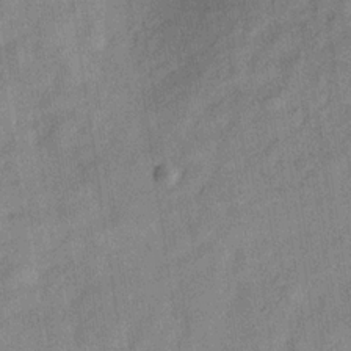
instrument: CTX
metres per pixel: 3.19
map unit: Hve
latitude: -31.2754
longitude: 92.0661
